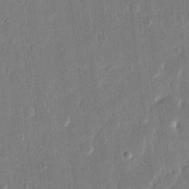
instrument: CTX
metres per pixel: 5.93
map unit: eHh
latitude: 14.8191
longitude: -70.3467
